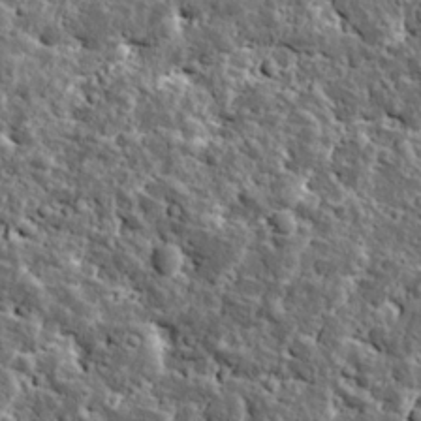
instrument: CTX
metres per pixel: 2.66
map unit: Ave
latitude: 17.2915
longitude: -134.9136
